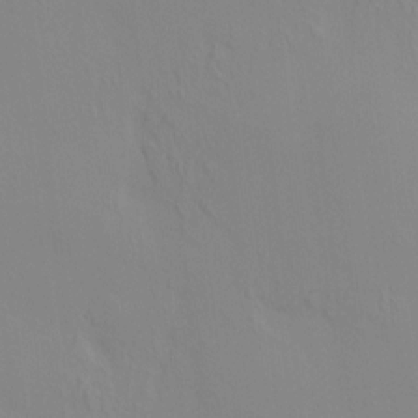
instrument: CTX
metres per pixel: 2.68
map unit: HNhu
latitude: 7.1592
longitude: 12.5574
